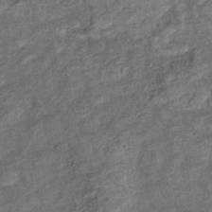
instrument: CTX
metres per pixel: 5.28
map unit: eHb
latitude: -39.5777
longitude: 78.0472
